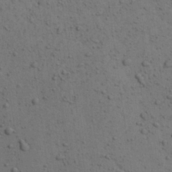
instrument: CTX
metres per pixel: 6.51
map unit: Aa
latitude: 23.2915
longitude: -144.8191
